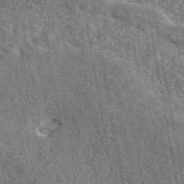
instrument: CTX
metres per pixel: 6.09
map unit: eAb
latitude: 45.4237
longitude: 111.0108
